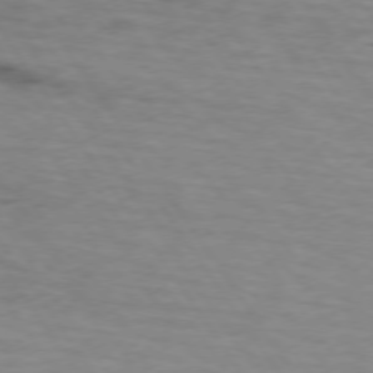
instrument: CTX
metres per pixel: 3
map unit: lApd
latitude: 73.4616
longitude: -71.7638
